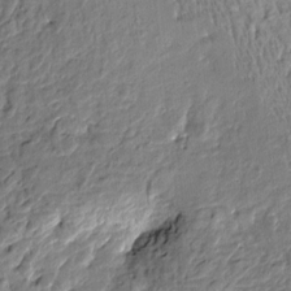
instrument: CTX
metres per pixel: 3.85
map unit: Htu
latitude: -1.8045
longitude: -178.9325
